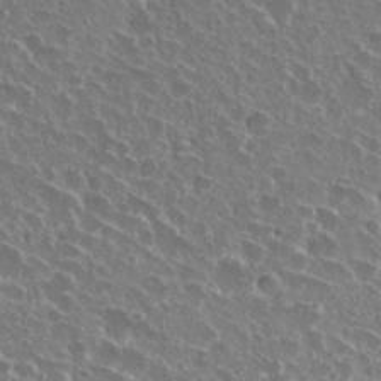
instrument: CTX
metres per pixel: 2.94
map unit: Nhu
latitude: 26.5924
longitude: -50.7624
